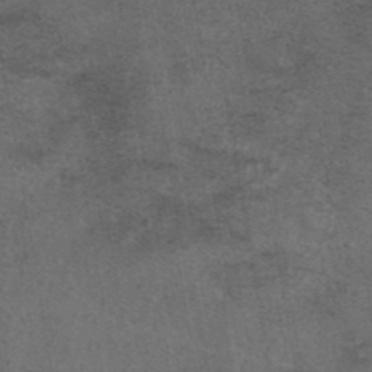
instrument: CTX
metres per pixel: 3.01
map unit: eAb
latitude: 43.2726
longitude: 104.4818
